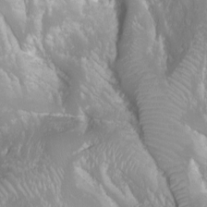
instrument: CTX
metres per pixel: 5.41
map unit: Nhu
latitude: -9.8422
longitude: -69.6127
